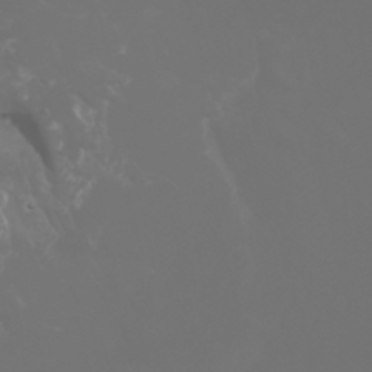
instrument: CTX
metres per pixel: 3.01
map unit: Htu
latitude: -6.3306
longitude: -70.7813
